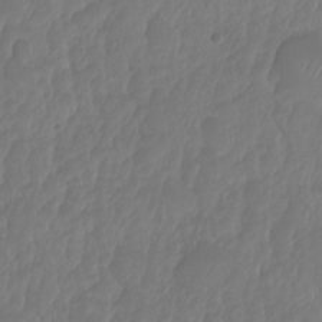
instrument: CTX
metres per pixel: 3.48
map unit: HNhu
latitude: -24.1417
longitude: 50.1795
